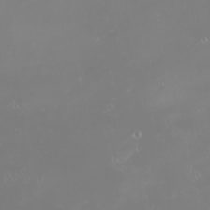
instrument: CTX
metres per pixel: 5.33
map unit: Htu
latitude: -6.9541
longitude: -73.6316
